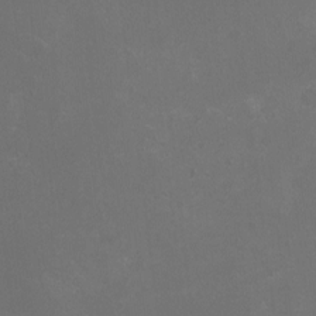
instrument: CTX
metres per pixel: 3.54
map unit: HNhu
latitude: -1.8045
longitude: -0.5545
